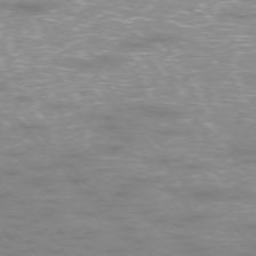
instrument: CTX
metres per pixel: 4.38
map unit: Ap
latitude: -76.5574
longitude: -61.8016
